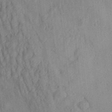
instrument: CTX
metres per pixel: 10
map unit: Aa
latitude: 29.4993
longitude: -138.4790
